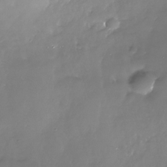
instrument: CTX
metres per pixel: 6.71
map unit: Nhe
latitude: -33.0298
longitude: -88.7436
